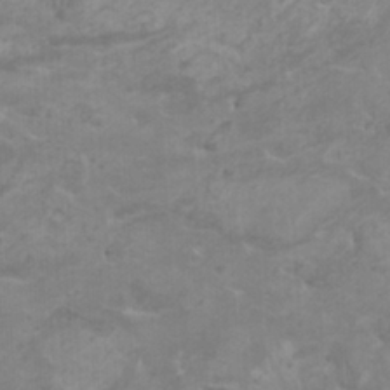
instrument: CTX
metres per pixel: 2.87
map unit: HNhu
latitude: 1.8961
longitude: -2.3467
